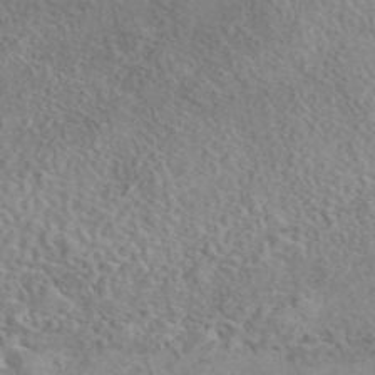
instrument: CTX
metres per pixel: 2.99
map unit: eAb
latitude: 41.9906
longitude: 110.1039
